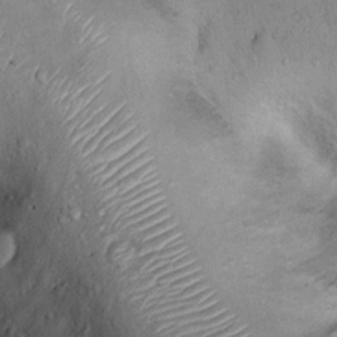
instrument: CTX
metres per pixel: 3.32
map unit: Ht
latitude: 13.5749
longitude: -40.4412
